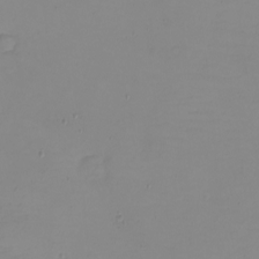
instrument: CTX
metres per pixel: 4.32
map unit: eHh
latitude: -5.5399
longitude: -80.4601
